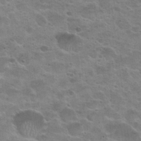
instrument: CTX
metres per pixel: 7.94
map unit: Hto
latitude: 24.4978
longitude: -50.5545
